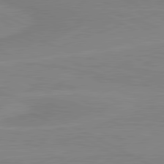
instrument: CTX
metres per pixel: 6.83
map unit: lApd
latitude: 81.0458
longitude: 170.9164
